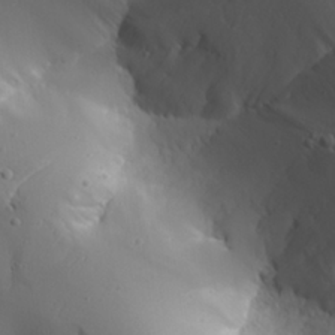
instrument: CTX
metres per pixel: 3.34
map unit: Aa
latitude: 24.8002
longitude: -127.1025
